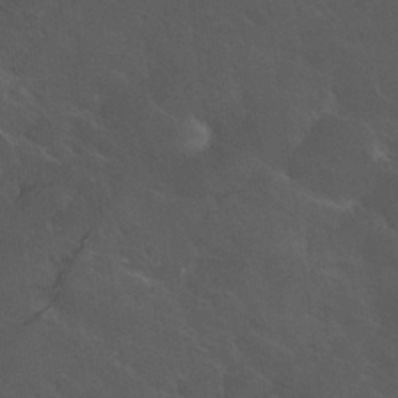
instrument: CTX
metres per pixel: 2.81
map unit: Nhu
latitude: 26.9514
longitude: -56.5167
